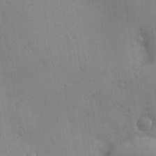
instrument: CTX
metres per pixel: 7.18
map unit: Nve
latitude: -8.0094
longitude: 173.8233
